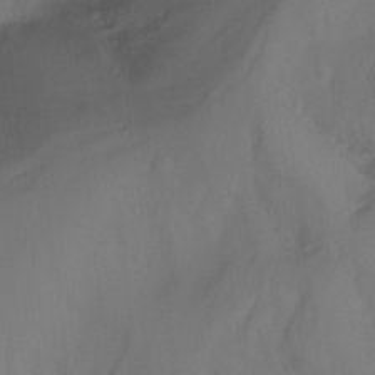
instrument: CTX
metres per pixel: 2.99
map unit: Ht
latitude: -9.8233
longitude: -37.0837
